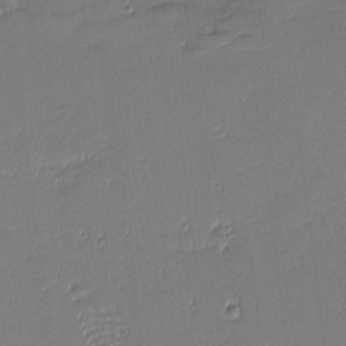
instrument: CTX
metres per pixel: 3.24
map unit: eHh
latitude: -2.2361
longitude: -83.3859
